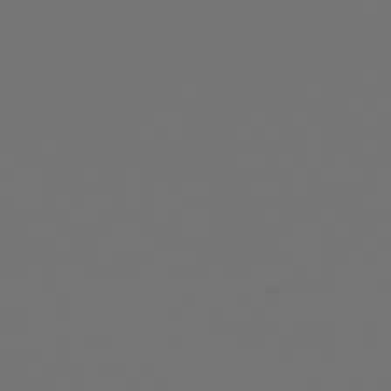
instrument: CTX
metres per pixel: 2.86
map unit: HNb
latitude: -47.3887
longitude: 56.4062
